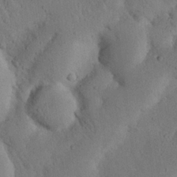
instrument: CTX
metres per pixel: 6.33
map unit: Nhu
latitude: 20.4601
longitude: -74.9892
